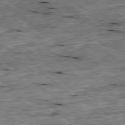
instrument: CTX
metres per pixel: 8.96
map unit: Ap
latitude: -78.8408
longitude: -87.9339
